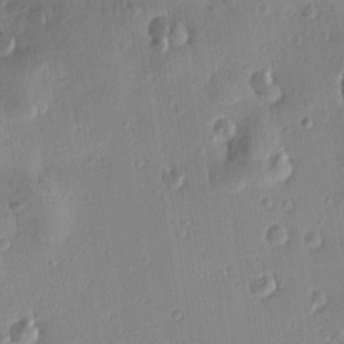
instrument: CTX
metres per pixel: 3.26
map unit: Htu
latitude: 1.5938
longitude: -178.0822
